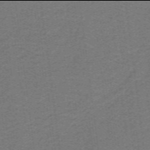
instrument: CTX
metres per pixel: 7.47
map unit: lHb
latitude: -42.0094
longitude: 54.1228
